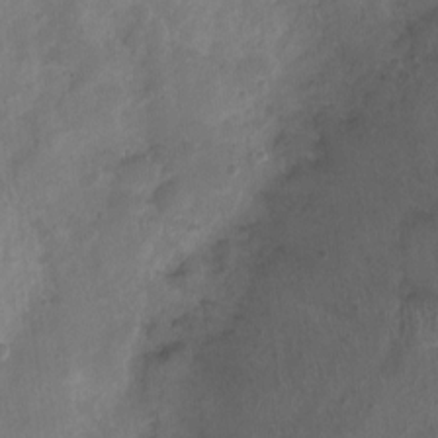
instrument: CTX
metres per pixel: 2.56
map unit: Nhu
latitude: 3.3292
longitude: -15.4994
